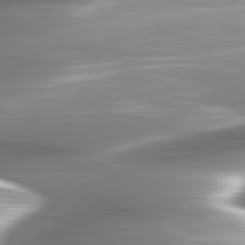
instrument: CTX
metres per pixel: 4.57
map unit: lApd
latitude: 82.7057
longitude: -141.8583
